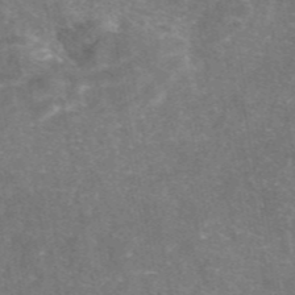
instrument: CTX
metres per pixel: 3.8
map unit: eAb
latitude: 46.3845
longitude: 120.7274
